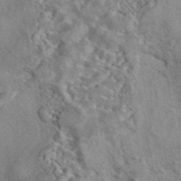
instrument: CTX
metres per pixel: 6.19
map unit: eAb
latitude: 42.8191
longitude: 110.3684
